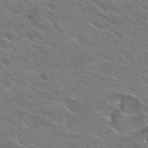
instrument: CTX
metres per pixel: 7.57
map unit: Hto
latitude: 24.9891
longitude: -38.0822
